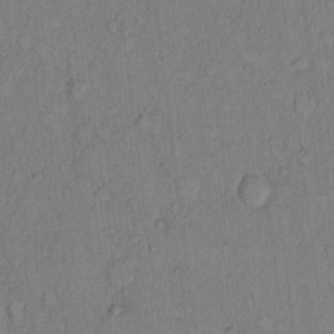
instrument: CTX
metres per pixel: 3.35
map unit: Hto
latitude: 8.7246
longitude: -58.4223
